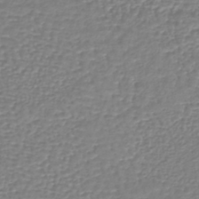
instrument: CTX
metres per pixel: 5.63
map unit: lHb
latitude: -42.6140
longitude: 72.0094
